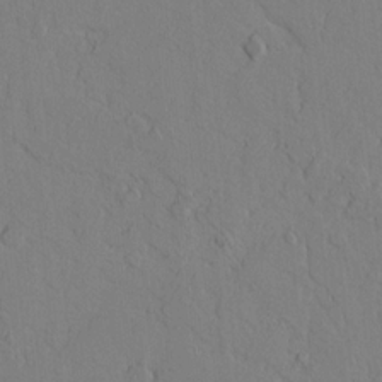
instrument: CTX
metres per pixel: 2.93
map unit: lAvf
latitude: 8.1200
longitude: 165.8801
